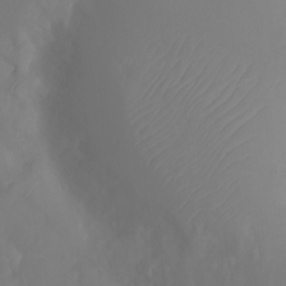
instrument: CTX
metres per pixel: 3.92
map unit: Ht
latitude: -3.7855
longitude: -62.2523
